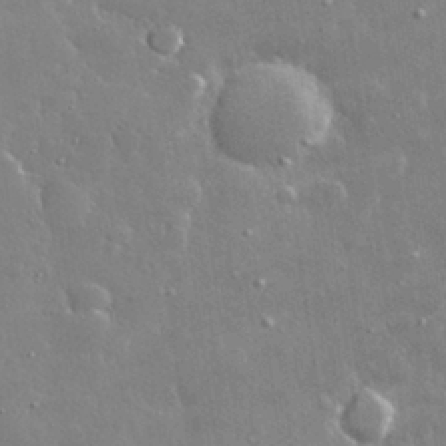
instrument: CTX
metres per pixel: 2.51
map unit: lHvf
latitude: 32.2523
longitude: -92.7435
